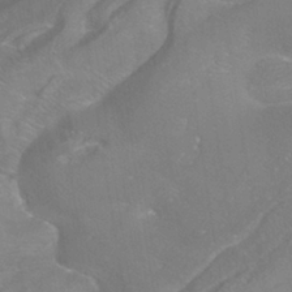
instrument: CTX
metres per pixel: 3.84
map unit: ANa
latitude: -37.7099
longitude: 95.5966
